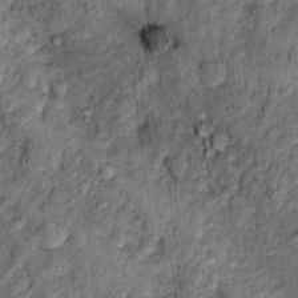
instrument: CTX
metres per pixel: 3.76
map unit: Hto
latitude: 13.9339
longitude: -34.5545
